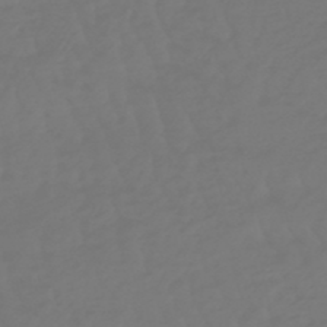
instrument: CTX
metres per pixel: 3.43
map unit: eHb
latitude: -47.1620
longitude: 81.5021
